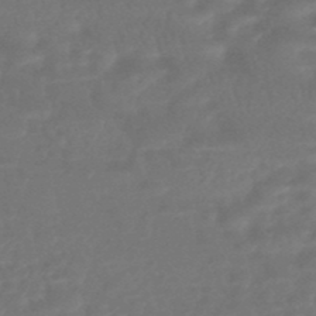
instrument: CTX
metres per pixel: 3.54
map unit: HNhu
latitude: -46.3684
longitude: 92.5385
